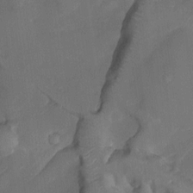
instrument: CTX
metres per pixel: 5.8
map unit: Aa
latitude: -7.6155
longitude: -72.2523
